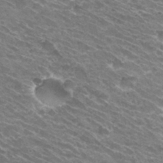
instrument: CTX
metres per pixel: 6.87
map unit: Hto
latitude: 31.5183
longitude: -43.7261
